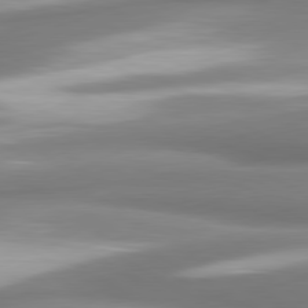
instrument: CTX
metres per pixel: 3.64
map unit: lApd
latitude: 80.3467
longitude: 178.5196
